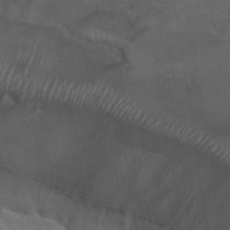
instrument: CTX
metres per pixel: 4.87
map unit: Hto
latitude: 34.5168
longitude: -51.4804
